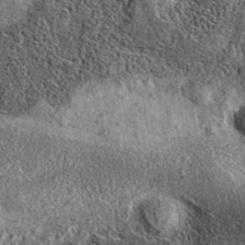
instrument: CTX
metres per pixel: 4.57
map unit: eAb
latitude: 36.4412
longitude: 109.6344
